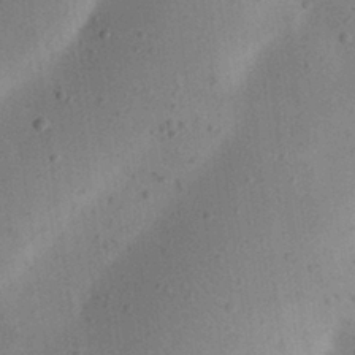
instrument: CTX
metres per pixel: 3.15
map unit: eHh
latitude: 24.4790
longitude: -70.4034
